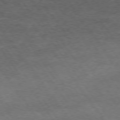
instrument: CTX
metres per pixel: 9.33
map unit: Hpe
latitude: 73.8017
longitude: -143.3482
